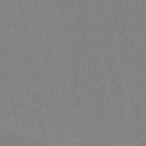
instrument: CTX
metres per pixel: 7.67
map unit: HNhu
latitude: -46.6140
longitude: 99.6722
